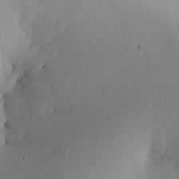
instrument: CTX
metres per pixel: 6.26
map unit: Aa
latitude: 19.4804
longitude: -144.6490
